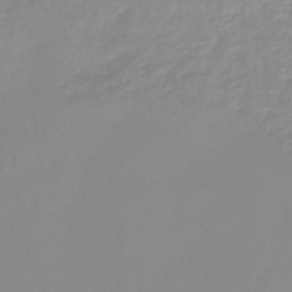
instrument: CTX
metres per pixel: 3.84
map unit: lHb
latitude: -44.2740
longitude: 79.0675
